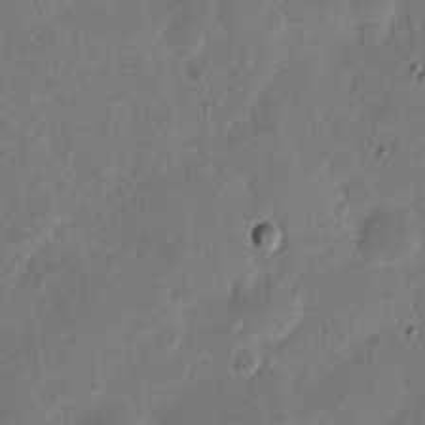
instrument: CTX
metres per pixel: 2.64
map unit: eHh
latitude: 5.1781
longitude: -71.3859
